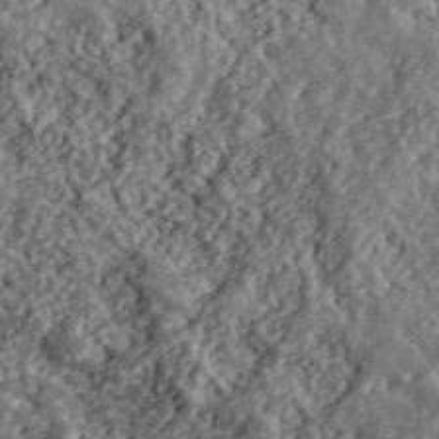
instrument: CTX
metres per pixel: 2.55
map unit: lHvf
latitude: 40.4223
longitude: -88.0444
